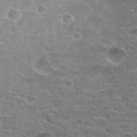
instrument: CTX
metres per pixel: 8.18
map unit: Hto
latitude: 32.8002
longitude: -45.6505
